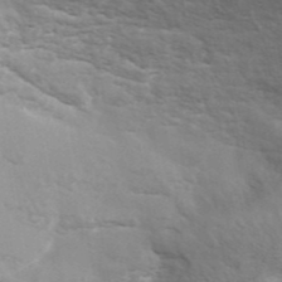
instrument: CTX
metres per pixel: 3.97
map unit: ANa
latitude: 43.1592
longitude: 29.3699
